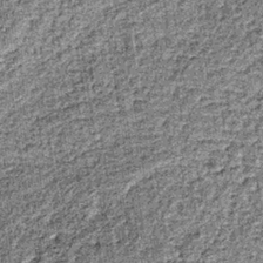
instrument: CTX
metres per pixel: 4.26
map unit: lHb
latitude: -37.3320
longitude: 64.6897
